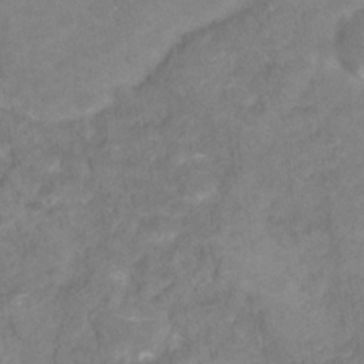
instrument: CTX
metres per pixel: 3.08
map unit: Hto
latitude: 18.4790
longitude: -38.8947
